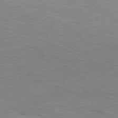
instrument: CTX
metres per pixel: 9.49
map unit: Ap
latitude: -78.9352
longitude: -72.6302
